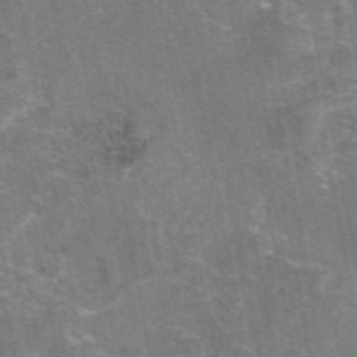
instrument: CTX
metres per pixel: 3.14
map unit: eAb
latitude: 47.0270
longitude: 103.8611
